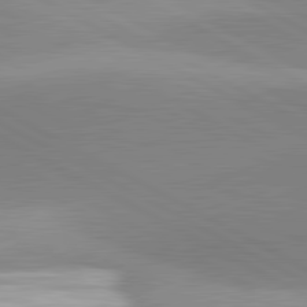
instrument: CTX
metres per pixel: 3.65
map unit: lApd
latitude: 81.6694
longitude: 134.8597
